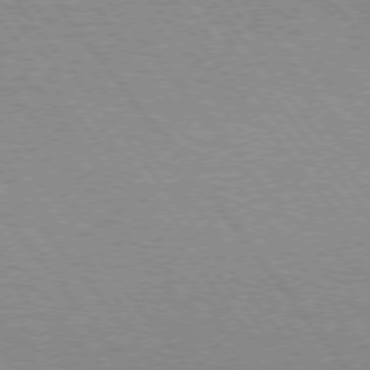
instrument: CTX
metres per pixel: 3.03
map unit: Hpe
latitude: 73.0837
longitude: -141.5749
